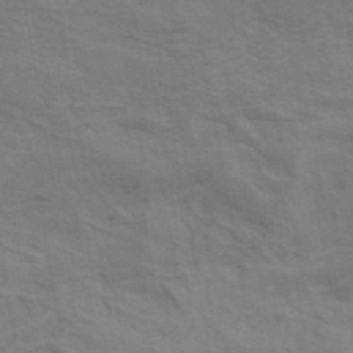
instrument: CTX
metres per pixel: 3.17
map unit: ANa
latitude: 41.9528
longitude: 14.2173
